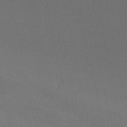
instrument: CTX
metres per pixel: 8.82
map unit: HNb
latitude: -53.5210
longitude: -42.1956
